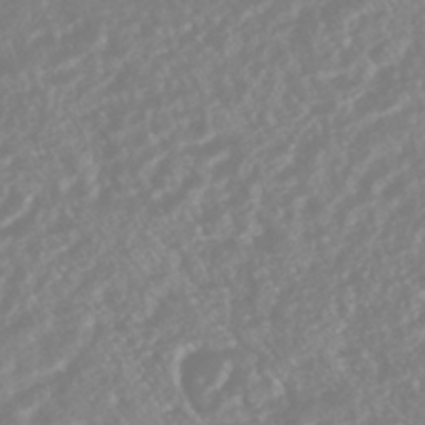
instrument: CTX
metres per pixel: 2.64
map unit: HNhu
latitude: -44.5763
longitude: 103.6344
